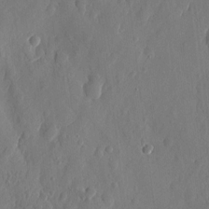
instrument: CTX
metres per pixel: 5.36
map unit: eHh
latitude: 7.0836
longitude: -73.6127
